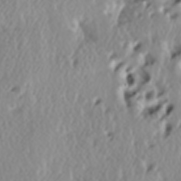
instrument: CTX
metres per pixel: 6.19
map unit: lAa
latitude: -6.6707
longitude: -124.1200
